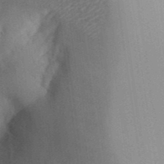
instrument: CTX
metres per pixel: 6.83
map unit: Aa
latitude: 33.0081
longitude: -142.4412
